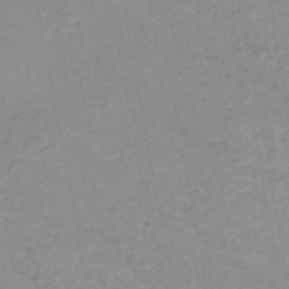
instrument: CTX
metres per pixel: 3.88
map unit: HNb
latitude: -51.3887
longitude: -52.1200
